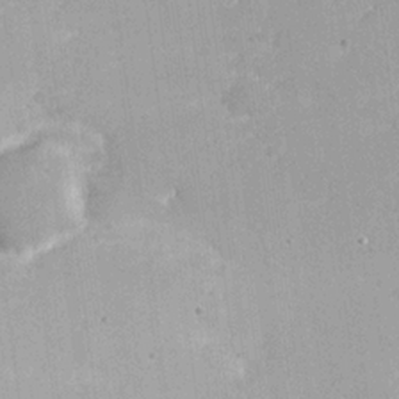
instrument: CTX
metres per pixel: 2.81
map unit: Nhu
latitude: 21.0648
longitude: -71.3293
